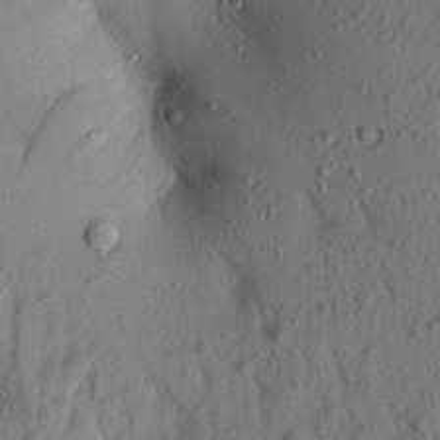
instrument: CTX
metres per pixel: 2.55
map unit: Aa
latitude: 18.7246
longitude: -147.4616
